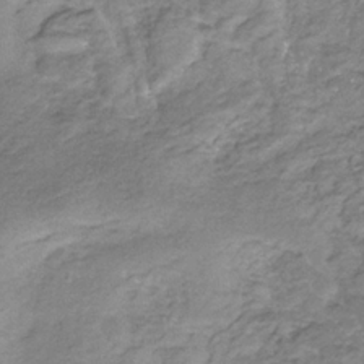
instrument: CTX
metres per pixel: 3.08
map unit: eHb
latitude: -31.2187
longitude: 68.7463
